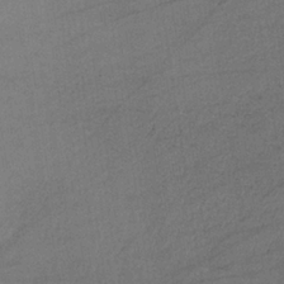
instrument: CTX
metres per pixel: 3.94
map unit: lHb
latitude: -34.8975
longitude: 64.1606
